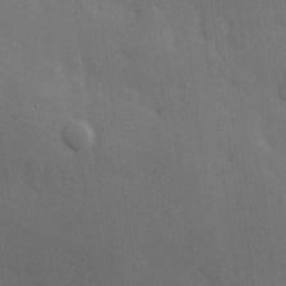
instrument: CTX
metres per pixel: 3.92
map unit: Hve
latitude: 19.4804
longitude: 150.9542
